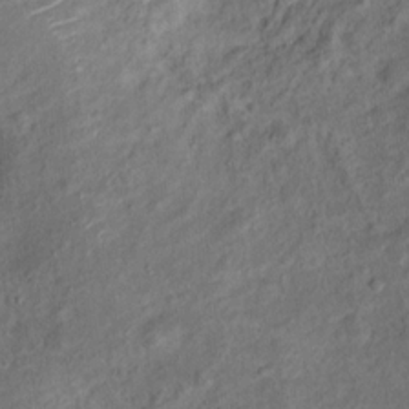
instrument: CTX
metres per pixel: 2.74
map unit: Ht
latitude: 14.7813
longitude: -41.2159
